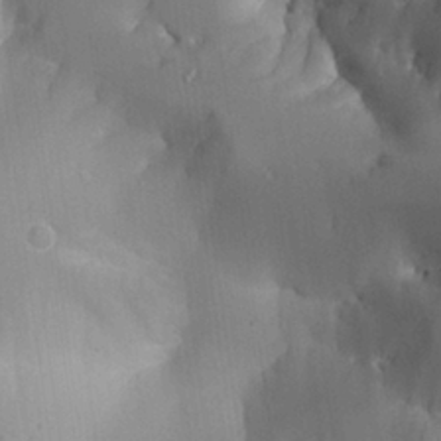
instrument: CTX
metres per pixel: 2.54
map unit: Aa
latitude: 26.1956
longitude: -130.8380
